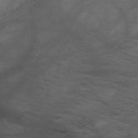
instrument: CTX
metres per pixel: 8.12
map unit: HNb
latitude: -51.8800
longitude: -43.0081
